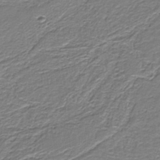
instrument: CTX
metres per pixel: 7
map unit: HNb
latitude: -38.7841
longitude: 53.2753
